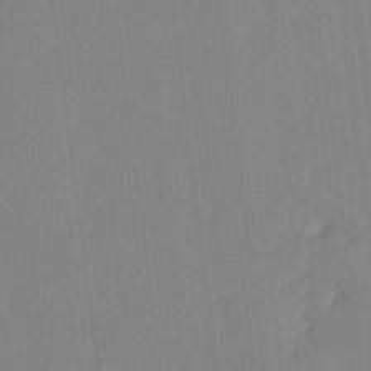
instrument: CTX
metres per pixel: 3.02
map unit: lHvf
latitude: 17.8583
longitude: -112.5168
